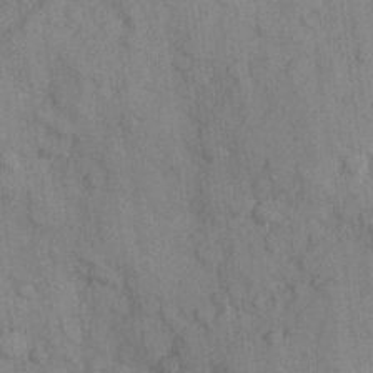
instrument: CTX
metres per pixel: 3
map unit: Hve
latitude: 25.6127
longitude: 147.9367
